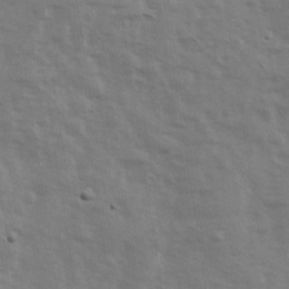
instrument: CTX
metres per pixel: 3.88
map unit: Ave
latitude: 13.3293
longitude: -103.1025
